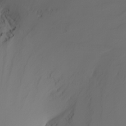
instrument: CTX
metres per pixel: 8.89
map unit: Nhu
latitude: -4.8975
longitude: -91.3860
